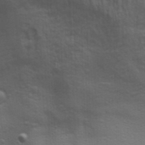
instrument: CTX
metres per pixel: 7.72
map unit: Aa
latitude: 29.2159
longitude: -139.9906
